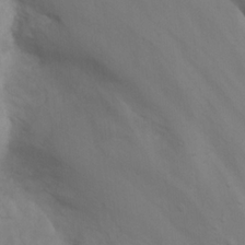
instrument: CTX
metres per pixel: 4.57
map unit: Nhu
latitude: 23.1781
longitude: -65.6883
